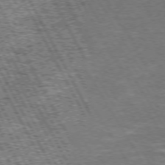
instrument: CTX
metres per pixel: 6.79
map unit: Hpe
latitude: 72.1956
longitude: -124.5923
